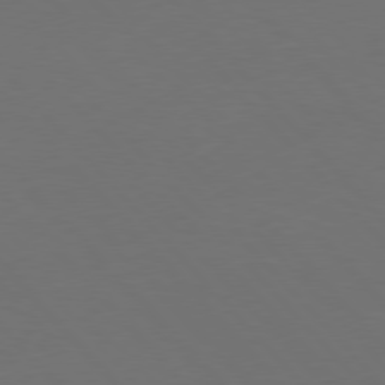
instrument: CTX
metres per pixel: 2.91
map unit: Hpe
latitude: 76.8758
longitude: -163.4238
